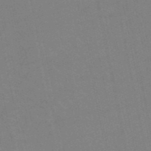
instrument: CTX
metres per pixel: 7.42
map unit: HNb
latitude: -52.0283
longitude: -44.1389
